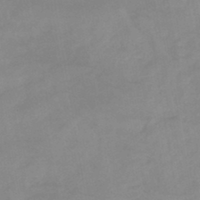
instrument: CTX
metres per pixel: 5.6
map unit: eHb
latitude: -45.7667
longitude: 85.0675
